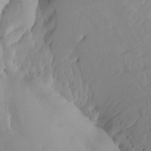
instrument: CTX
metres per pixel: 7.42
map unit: Htu
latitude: -8.3495
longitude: -65.7639
